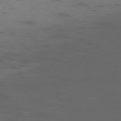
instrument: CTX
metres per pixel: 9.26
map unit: Ap
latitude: -75.8234
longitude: -67.4993
